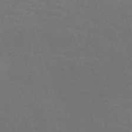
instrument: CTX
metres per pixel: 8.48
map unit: Nve
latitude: -59.1620
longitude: 63.3320
